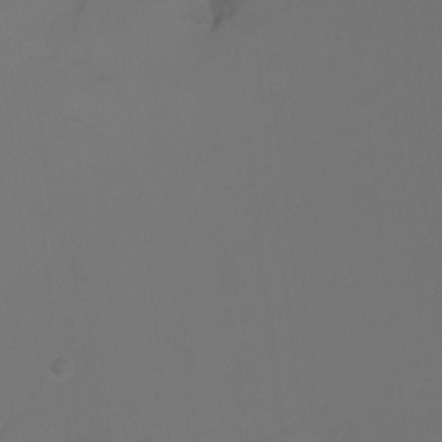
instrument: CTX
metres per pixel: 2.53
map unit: Nhu
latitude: -7.2754
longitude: -81.1970
